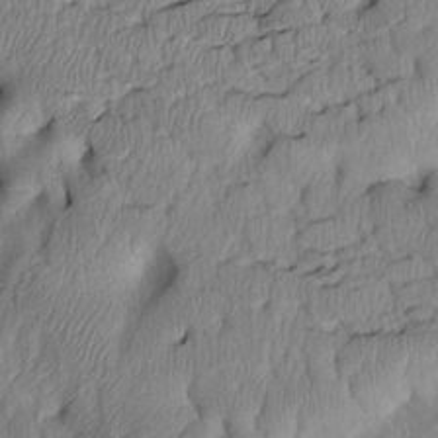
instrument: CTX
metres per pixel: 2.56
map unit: Htu
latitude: 3.3481
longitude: 149.3510
